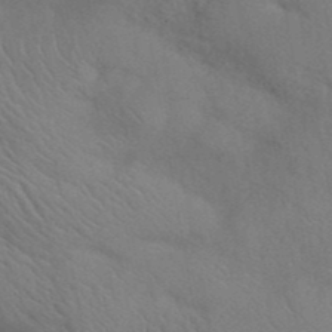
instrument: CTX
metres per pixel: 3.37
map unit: ANa
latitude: 42.5546
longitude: 54.1606
